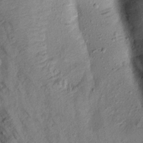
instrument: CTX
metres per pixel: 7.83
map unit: Aa
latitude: 16.7435
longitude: -146.5924
